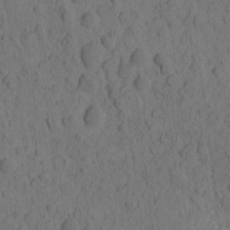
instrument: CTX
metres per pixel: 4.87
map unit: eHh
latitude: -1.8612
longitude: 17.2376
